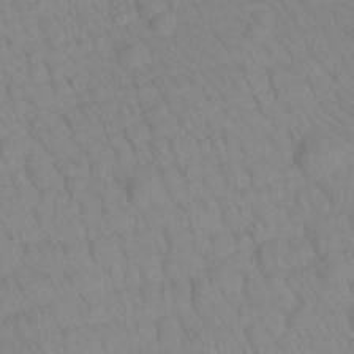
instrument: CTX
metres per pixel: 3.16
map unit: Aa
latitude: 22.4979
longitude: -139.1403
